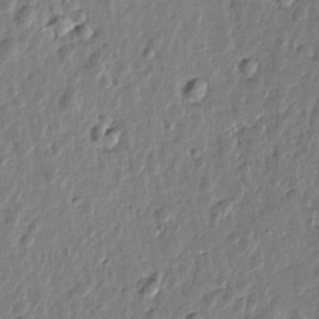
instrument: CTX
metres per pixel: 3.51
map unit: Htu
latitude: 1.3292
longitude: -178.6113
